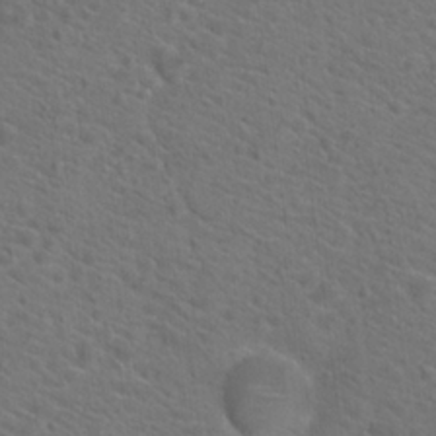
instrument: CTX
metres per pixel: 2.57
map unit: Hto
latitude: 19.6127
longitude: -38.6868
